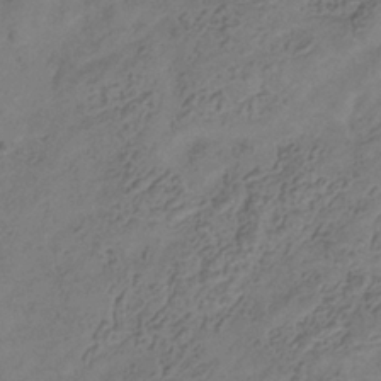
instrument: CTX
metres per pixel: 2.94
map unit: Hve
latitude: -35.2187
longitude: 89.2943
